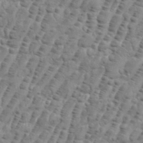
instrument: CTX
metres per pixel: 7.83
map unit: eHh
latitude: 36.2523
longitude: -136.4034
